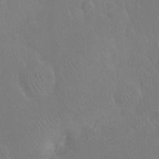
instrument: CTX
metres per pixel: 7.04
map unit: Ht
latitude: -11.5021
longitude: -43.9339
